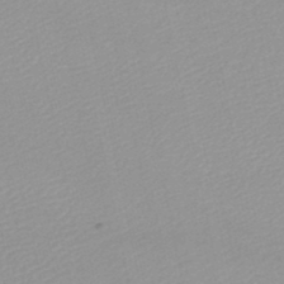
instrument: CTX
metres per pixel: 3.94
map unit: lHb
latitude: -45.9745
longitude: 70.0472
